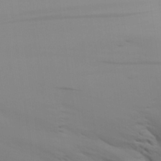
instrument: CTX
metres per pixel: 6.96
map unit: Aa
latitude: 27.5371
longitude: -139.0458
